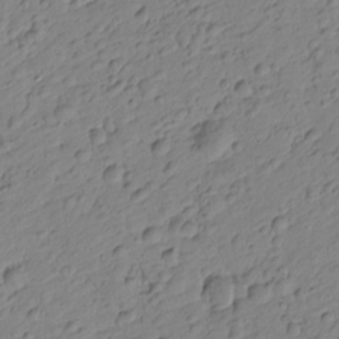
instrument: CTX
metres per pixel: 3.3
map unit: Htu
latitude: -1.1809
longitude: -175.3482
